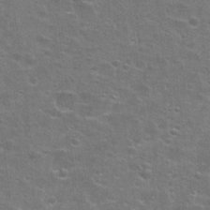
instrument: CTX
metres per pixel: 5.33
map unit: Hto
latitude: 23.3482
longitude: -46.9514
